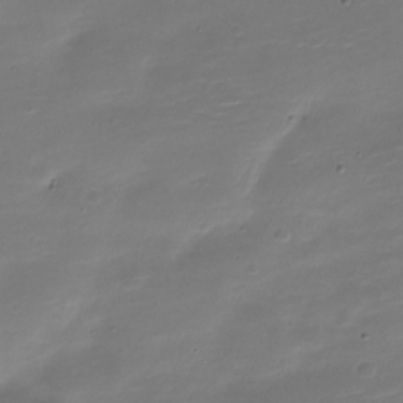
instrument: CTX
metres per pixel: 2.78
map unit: Nve
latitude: -21.4832
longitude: 104.5384
